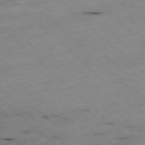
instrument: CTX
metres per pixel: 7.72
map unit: Ap
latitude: -77.7667
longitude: -60.4412
